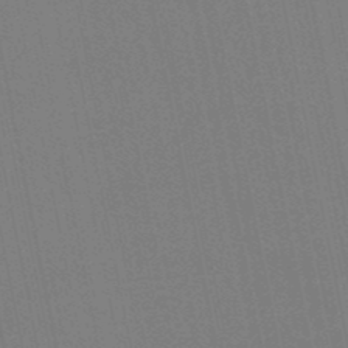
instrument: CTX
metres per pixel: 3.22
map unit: eHb
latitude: -49.2943
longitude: 67.2754
